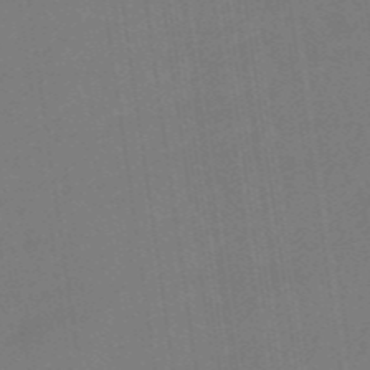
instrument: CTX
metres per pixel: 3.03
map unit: eHb
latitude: -48.3496
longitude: 87.2565
